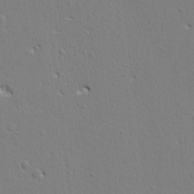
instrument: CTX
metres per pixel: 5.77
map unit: Ht
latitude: 8.4034
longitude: -76.5734
